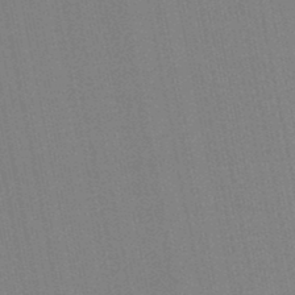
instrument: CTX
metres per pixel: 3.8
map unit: lHb
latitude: -46.4818
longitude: 78.0661
